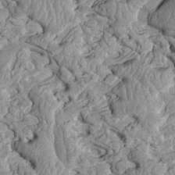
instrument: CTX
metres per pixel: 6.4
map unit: Htu
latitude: -1.9745
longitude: 148.9920
